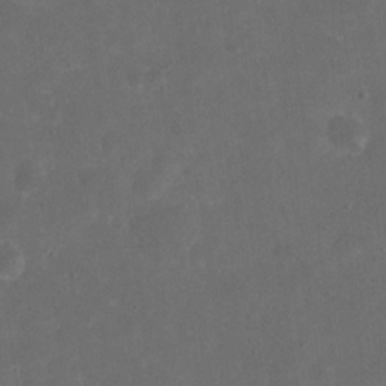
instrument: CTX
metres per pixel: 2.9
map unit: eHh
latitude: 19.7449
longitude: -65.1214
